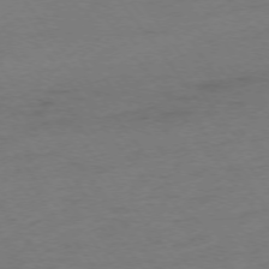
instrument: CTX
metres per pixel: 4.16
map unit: Ap
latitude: -75.3132
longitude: -73.2537
